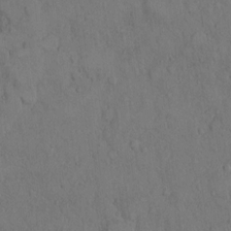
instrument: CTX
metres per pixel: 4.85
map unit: Hto
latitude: 8.7246
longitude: -60.4790
